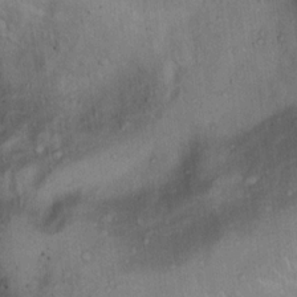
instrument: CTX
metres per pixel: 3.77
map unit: Ht
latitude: 13.4049
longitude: -40.2522
